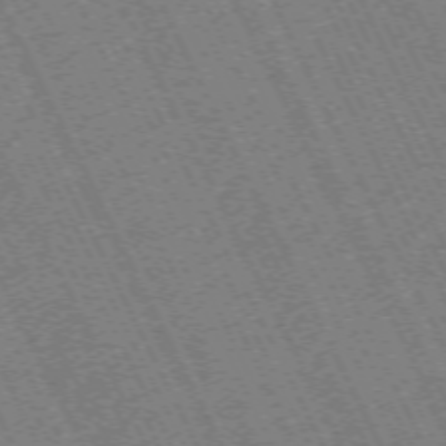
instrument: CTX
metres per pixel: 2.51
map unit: Hpe
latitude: -71.2754
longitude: 10.2928
